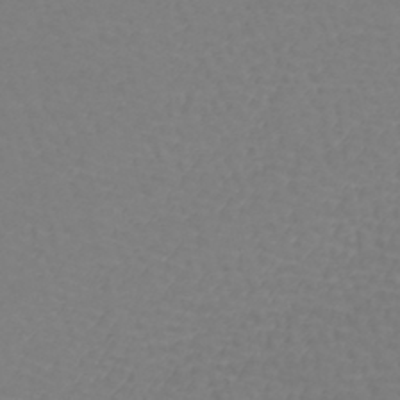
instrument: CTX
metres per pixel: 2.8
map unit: lHb
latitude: -42.6896
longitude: 71.5588
